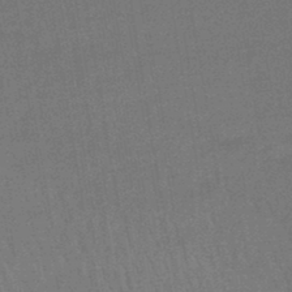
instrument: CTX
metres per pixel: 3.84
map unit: lHb
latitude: -44.9731
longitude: 64.9353
